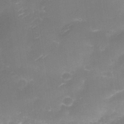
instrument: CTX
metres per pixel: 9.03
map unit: Nhe
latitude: -35.3699
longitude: -145.8961
